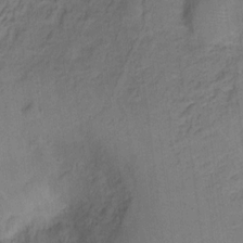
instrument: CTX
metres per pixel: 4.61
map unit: Ht
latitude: 10.1389
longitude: -40.2900
